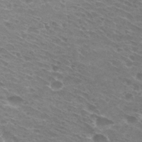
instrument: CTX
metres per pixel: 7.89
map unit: Hto
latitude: 30.4223
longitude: -44.2711
